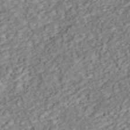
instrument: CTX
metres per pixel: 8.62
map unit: ANa
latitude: 46.1956
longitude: 25.1242
